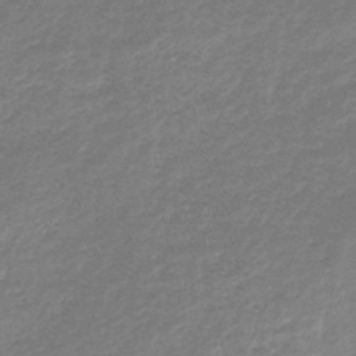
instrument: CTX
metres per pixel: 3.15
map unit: lHb
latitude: -44.2362
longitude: 69.7855
